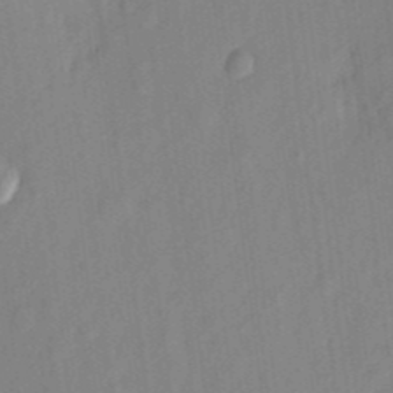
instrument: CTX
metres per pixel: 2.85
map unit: eHh
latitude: 4.5546
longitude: -73.8773
